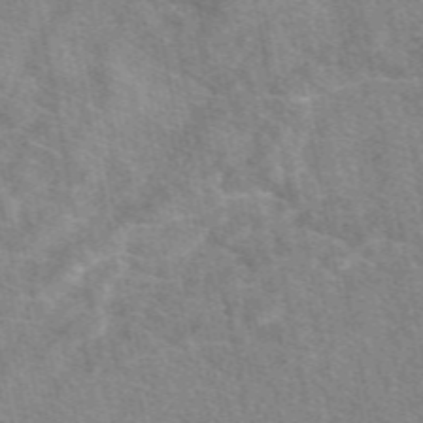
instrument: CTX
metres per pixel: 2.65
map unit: eAb
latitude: 49.8772
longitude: 120.0661
